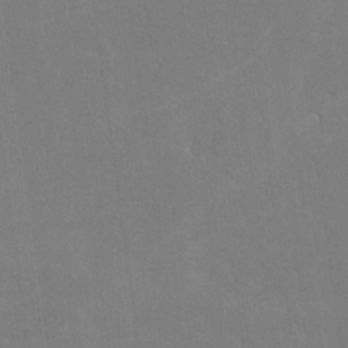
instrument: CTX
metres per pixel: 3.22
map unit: lHvf
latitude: -11.2943
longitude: -102.2900
